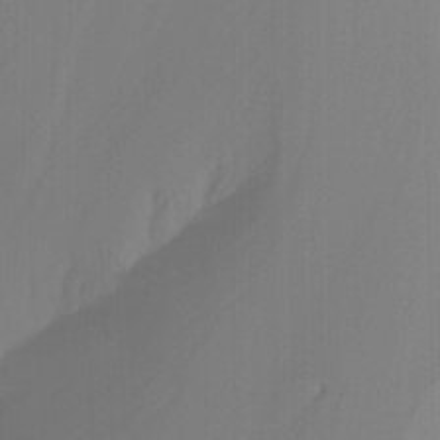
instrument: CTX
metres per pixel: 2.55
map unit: Nhu
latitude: -14.6330
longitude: -53.5371
